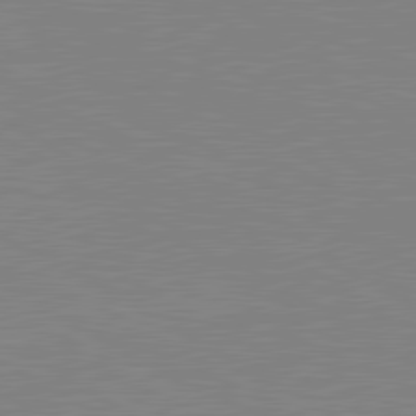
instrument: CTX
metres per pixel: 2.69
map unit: lApd
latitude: 80.7813
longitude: 151.7289
